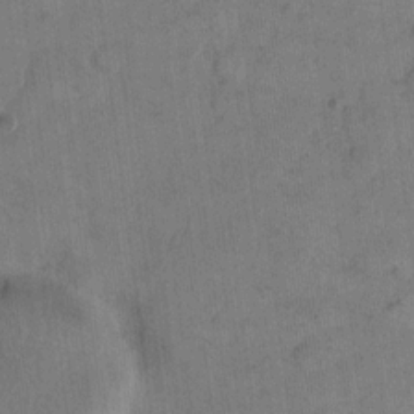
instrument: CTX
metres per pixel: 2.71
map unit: eHh
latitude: 14.1578
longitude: -66.6868
